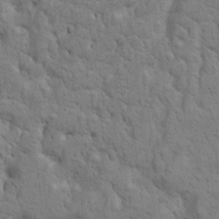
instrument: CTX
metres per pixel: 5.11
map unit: Htu
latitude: 0.2144
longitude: 174.1416
